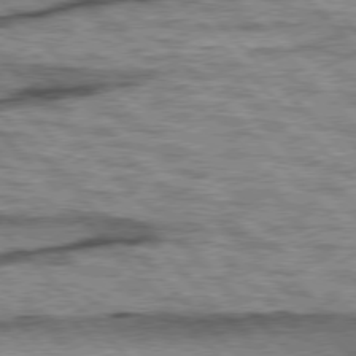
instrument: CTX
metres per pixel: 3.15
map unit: lApd
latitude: 77.0647
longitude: -71.9717
